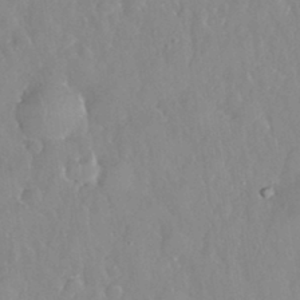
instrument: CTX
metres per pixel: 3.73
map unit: eHh
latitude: 32.9703
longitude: -59.8394
